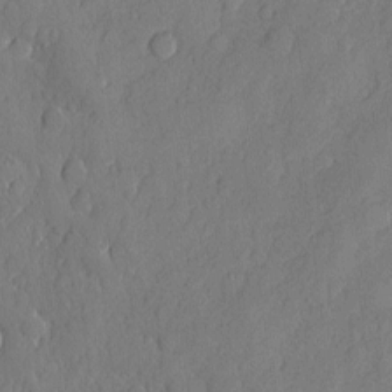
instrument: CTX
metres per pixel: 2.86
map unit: eHh
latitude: 6.1578
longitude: -75.1403
